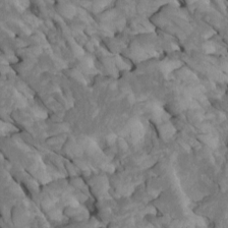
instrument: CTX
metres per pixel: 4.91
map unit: Htu
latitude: 1.6694
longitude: 144.0850
